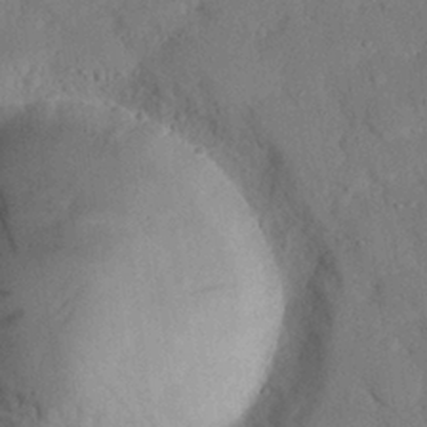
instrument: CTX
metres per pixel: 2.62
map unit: eHh
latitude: 25.9906
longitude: -80.4979
